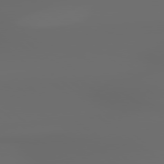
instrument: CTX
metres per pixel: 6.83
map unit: lApd
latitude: 79.1214
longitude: -138.3278
